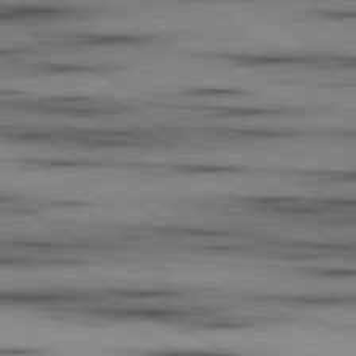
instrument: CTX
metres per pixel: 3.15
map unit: lApd
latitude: 80.0255
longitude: 157.7855
